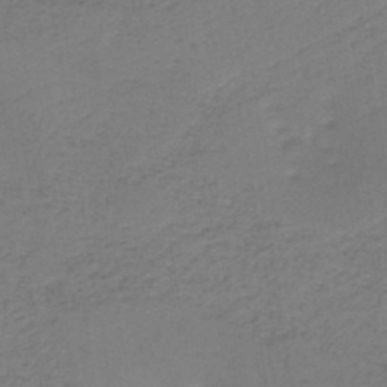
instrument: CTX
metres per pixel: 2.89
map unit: HNb
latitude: -42.9730
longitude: 49.1431
